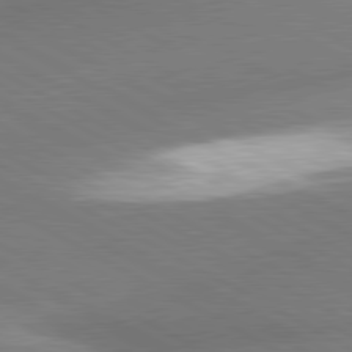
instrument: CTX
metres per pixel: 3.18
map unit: lApd
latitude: 80.5357
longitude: -163.8962
